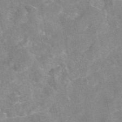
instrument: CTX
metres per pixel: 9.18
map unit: eAb
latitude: 47.2348
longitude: 122.8786
